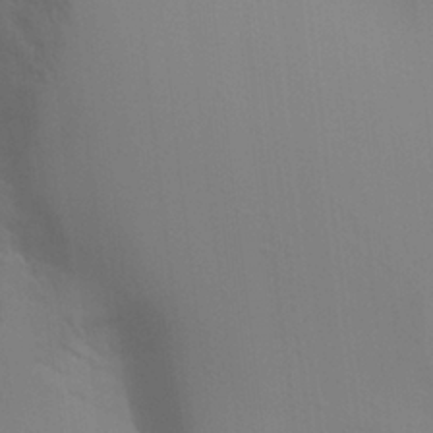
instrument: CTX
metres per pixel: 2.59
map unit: Aa
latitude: 26.6113
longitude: -131.6127
